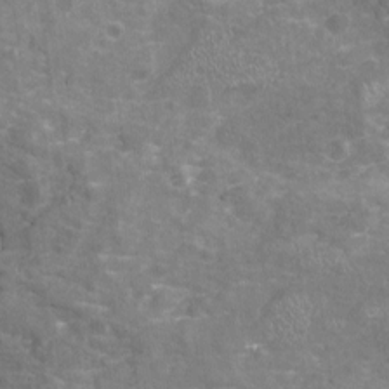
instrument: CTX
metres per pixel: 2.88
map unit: Nhu
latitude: -19.3510
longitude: -56.9135
